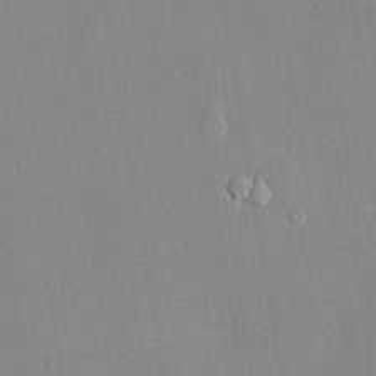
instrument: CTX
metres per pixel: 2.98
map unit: lHvf
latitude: 20.7247
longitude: 145.3321
